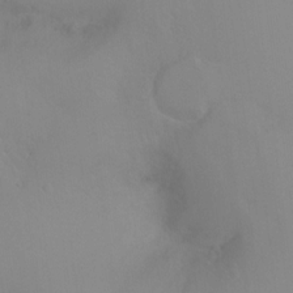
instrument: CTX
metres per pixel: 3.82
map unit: Ht
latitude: -8.9731
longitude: -37.0270
